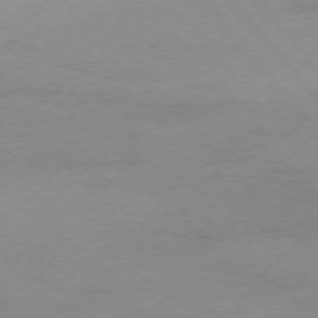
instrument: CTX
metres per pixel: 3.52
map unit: Ap
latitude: -75.6722
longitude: -81.1970
